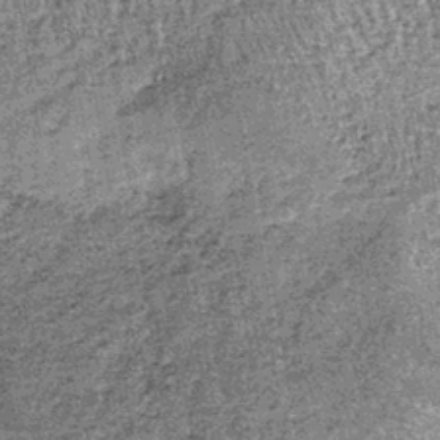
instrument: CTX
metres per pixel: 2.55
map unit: lHb
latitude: -39.6533
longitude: 67.0298
